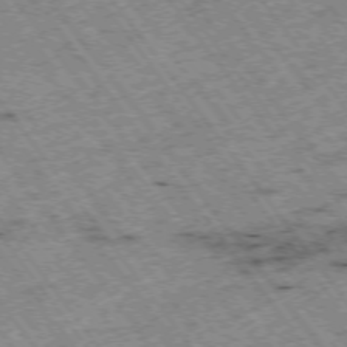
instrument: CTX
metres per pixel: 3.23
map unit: Hpe
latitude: -74.4818
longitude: 4.5762
